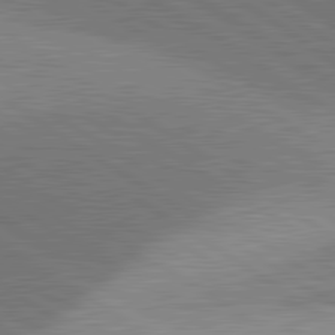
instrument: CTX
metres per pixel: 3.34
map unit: lApd
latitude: 81.5371
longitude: 140.3117
